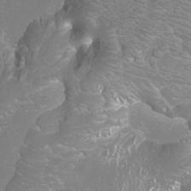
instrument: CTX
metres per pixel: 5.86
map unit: Nhu
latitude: -10.0661
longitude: -68.7435
